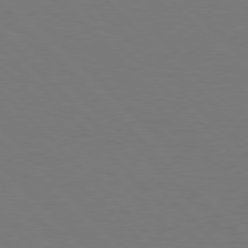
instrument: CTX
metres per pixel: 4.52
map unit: Hpe
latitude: 76.9324
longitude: -131.8395
